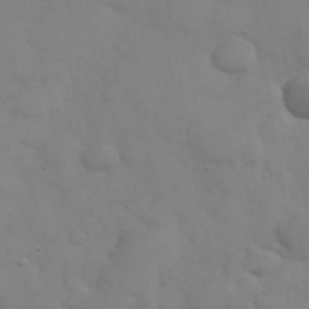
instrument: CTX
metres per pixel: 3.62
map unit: eHh
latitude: 38.4034
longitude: -67.3859
